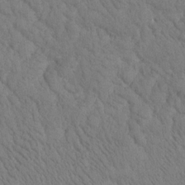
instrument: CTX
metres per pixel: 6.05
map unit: Htu
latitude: -1.1054
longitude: 174.5573
